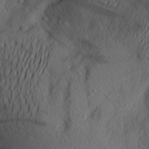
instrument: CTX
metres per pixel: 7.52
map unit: Aa
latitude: 24.9135
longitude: -147.3293
